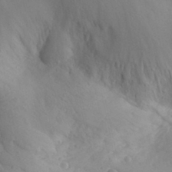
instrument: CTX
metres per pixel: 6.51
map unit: Aa
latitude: 30.8002
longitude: -143.8206
